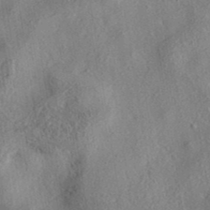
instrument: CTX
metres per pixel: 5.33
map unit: eAb
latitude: 37.9339
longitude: 113.0487
